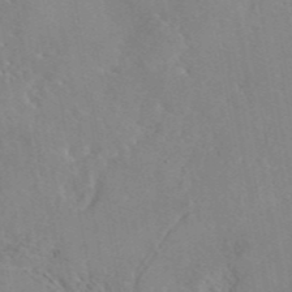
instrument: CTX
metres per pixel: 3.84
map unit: eAb
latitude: 45.6127
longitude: 110.2928
